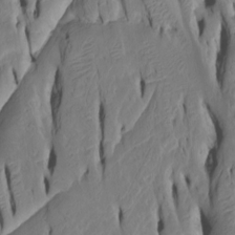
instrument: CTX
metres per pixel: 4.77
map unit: Htu
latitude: -5.1053
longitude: 150.9163
